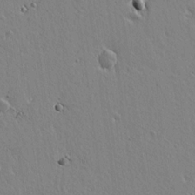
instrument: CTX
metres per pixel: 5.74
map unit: lAvf
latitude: 14.5546
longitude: -125.8961
